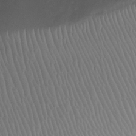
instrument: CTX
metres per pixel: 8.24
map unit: Ht
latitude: -7.3509
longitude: -19.8772
